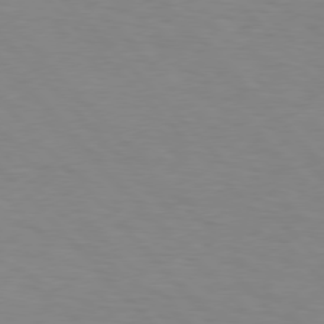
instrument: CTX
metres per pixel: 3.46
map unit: Hpe
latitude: 76.6112
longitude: -160.2333
